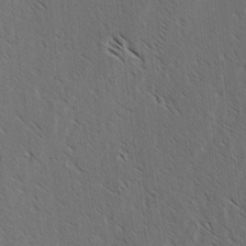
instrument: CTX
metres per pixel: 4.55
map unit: lAvf
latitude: -3.3509
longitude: -113.6883
